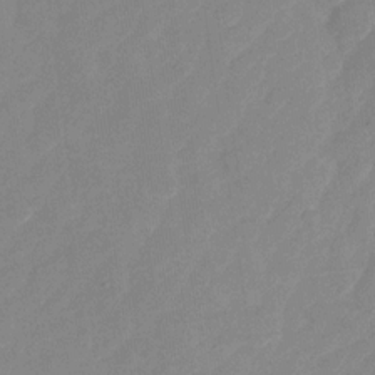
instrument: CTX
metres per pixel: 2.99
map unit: Nhu
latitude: -28.7841
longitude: -65.5560
